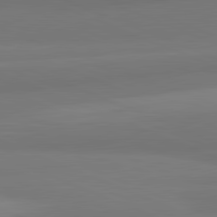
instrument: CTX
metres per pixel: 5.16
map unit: lApd
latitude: 82.1766
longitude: 177.8045
